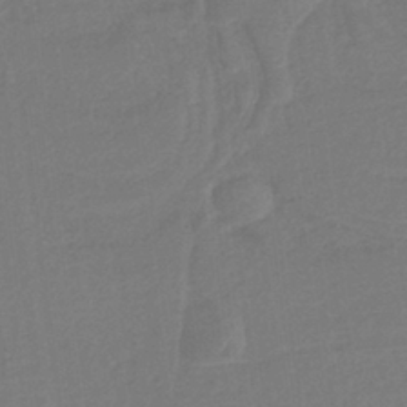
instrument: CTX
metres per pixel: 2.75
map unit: lHb
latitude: -37.2753
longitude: 58.2739
